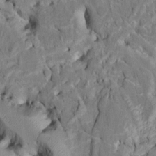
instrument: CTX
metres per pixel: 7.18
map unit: Htu
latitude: -6.3117
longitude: 145.0675
